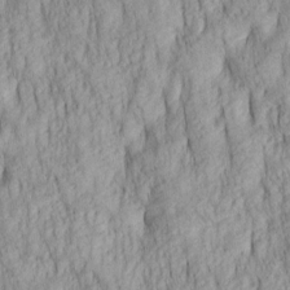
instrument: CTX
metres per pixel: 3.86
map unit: lAa
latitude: 6.5357
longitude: -115.3103
